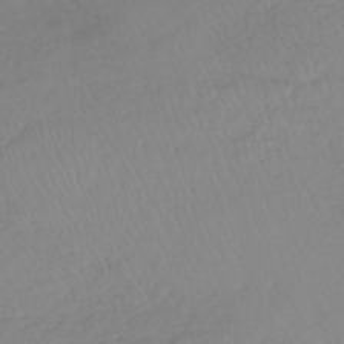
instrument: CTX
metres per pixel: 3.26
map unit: lHb
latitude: -41.2754
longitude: 71.2754
